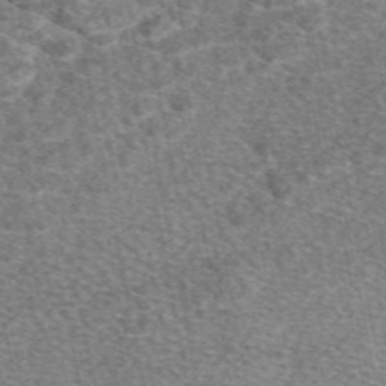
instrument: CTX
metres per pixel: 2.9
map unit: eAb
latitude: 48.9514
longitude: 108.2173
